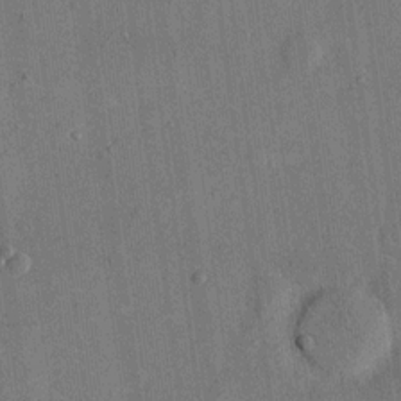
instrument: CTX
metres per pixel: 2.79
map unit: eHh
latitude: 15.5183
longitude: -68.3278
